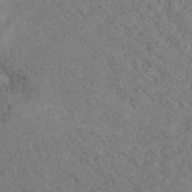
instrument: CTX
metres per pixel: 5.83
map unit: ANa
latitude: 40.5734
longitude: 18.6707
